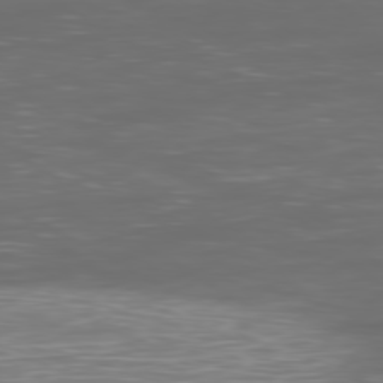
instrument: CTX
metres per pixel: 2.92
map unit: Ap
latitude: -79.5399
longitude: -74.3278
